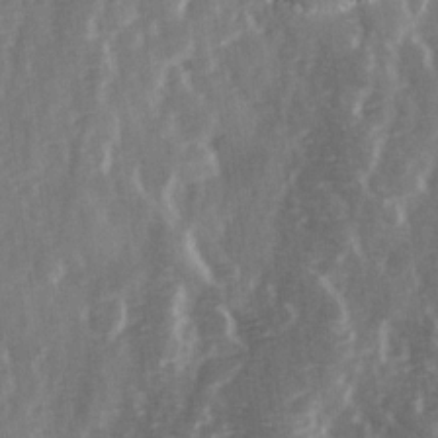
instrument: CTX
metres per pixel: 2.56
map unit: Ave
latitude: 13.9150
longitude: -103.2726
